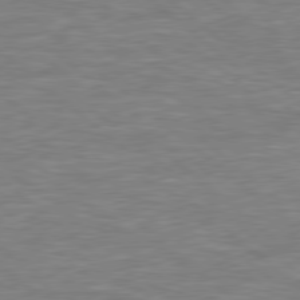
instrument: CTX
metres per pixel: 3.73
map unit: Hpe
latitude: 78.6302
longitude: 179.9745
